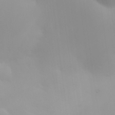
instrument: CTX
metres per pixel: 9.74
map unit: HNhu
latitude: 6.8002
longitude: 13.7478
